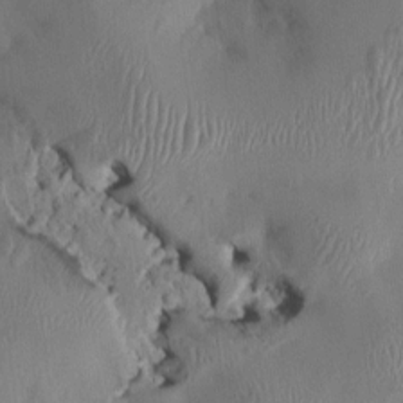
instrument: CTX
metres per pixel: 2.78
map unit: HNhu
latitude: 4.3656
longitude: -4.8002
